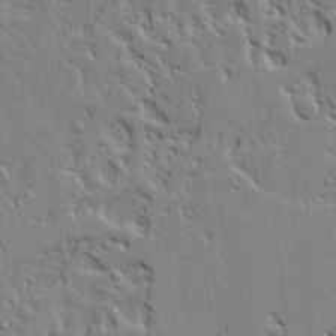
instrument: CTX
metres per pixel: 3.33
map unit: Aa
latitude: 12.6302
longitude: -125.7071
